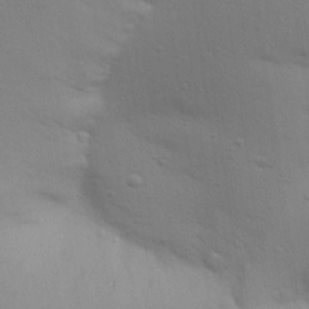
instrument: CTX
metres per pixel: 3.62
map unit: Aa
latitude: 28.5734
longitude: -147.0648
